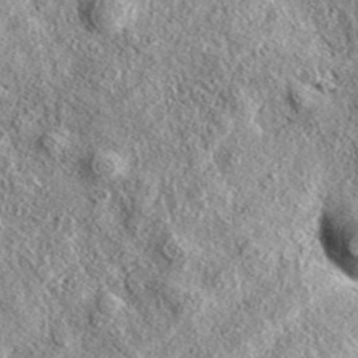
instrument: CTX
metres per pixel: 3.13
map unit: eAb
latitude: 37.4993
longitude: 109.7855
